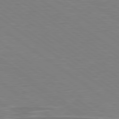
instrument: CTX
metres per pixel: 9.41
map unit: lApd
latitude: 79.0837
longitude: -92.7057
